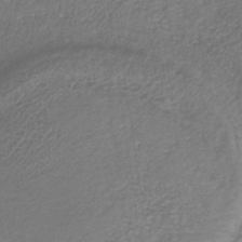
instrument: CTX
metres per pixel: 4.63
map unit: HNb
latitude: -34.2928
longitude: 55.8423
